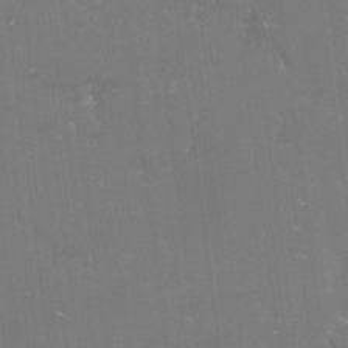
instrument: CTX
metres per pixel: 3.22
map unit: lHvf
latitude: -16.0472
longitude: -101.2159
